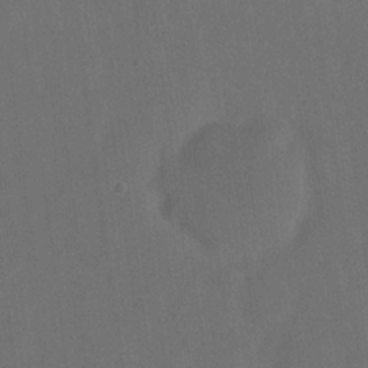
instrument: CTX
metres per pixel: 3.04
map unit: eHh
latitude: 18.6112
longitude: -65.7072
